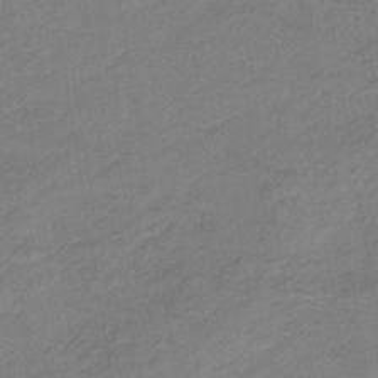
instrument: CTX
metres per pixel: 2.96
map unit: HNb
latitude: -33.9556
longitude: 62.2361
